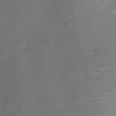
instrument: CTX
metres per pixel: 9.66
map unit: Nve
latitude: -20.5195
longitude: 106.5007
